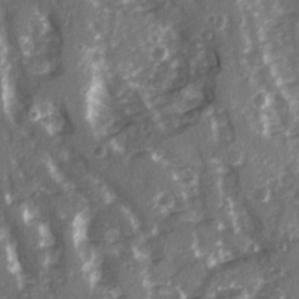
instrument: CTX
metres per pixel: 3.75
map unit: Ave
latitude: 15.4994
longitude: -131.3293
